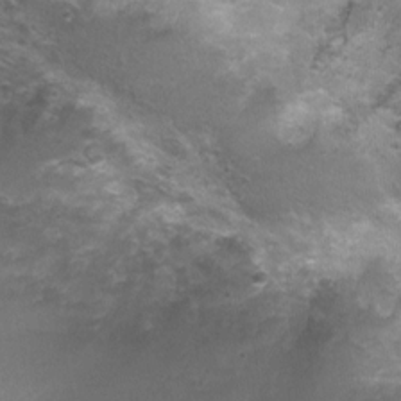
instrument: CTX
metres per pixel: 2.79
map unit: Nhu
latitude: 1.5938
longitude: -15.6316
